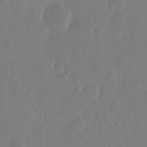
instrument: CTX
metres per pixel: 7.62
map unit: eHh
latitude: 10.2712
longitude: -68.0444
